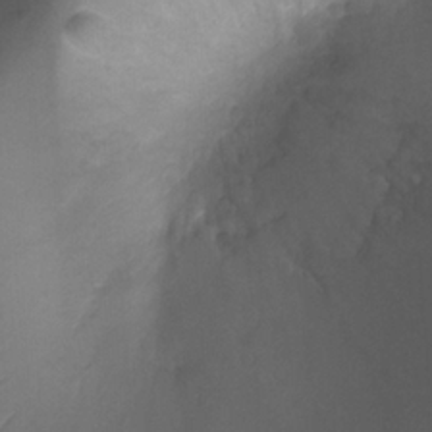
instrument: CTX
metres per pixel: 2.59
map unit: Ht
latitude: -3.8800
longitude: -18.6868
